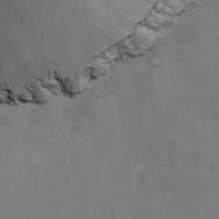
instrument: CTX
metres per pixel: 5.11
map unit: lAvf
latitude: -8.1984
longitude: -119.6127
